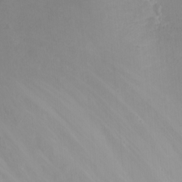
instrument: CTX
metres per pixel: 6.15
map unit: Nhu
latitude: -8.5007
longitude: -84.3845
